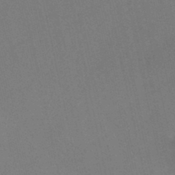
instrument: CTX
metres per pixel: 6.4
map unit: HNb
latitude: -45.3888
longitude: -41.5560
